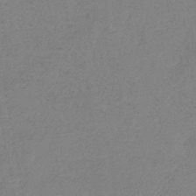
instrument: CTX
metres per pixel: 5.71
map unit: eHb
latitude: -40.8597
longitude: 79.7855
